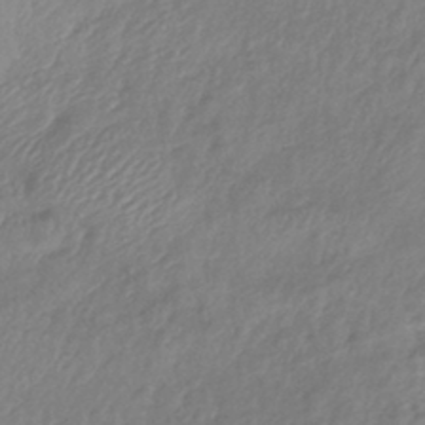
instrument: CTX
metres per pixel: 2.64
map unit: lHb
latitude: -41.8989
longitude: 81.6155
